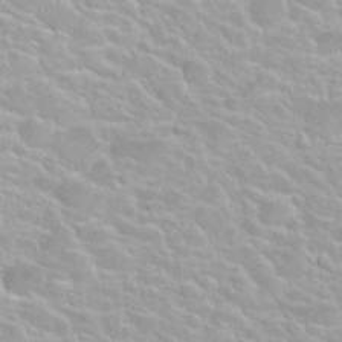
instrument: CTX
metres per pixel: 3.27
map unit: Nhu
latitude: 27.9150
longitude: -53.4993
